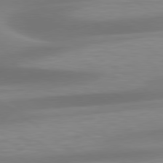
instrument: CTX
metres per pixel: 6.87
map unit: lApd
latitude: 79.4994
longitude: -91.5182
